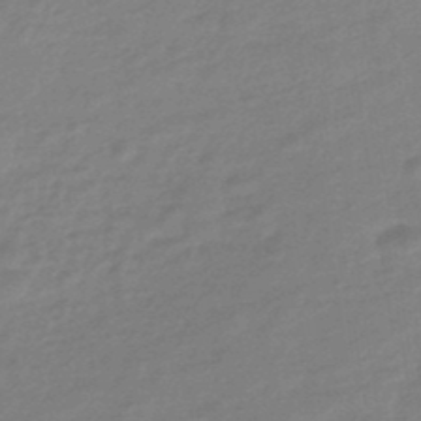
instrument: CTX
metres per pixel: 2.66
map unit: eHb
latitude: -45.4454
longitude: 89.8422
